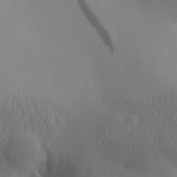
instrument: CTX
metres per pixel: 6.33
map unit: Aa
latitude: 32.4979
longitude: -143.6694
